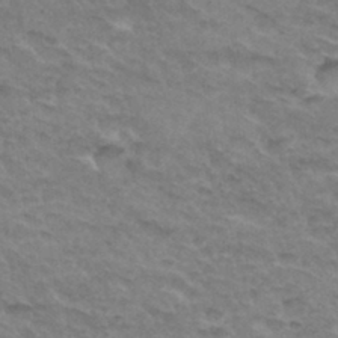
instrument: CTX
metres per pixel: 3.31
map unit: Hto
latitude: 34.0444
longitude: -46.6869
